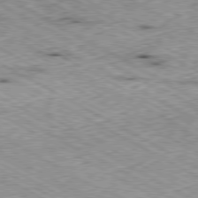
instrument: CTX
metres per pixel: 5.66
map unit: Ap
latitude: -80.7086
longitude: -48.4979
